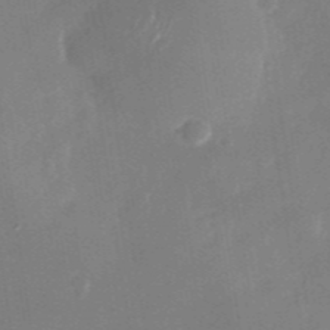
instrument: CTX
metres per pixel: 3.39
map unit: Nhu
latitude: -28.7274
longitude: -69.4804
